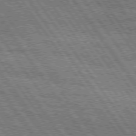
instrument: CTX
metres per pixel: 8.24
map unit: Hpe
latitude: 75.0270
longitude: -151.9528
